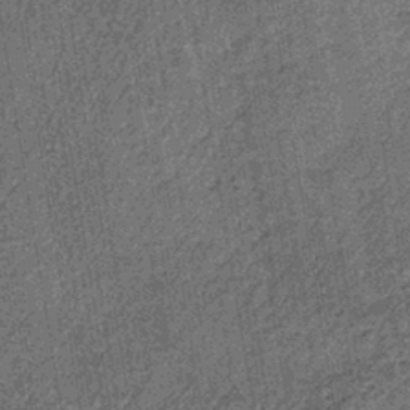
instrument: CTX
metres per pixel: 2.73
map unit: lHb
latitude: -39.3131
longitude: 64.3118
